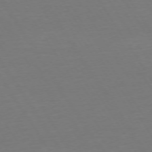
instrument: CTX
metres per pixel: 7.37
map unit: Ap
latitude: -74.9731
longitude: -68.2523
